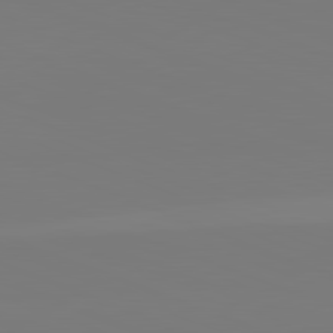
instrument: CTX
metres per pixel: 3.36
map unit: lApd
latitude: 82.0444
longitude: 146.1228
